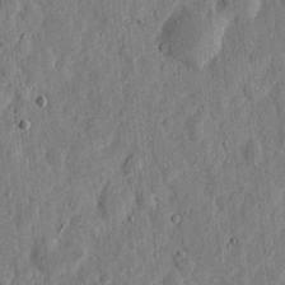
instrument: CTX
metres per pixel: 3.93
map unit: eHh
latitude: 5.8205
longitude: -71.8016
